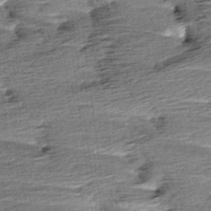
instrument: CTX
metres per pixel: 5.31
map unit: Aa
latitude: 6.5546
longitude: -137.5938
